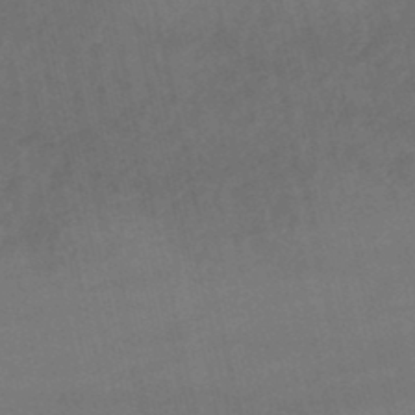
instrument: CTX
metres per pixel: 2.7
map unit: lHb
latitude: -47.8422
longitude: 70.7274
